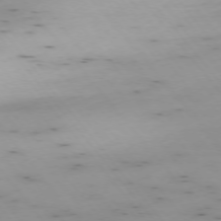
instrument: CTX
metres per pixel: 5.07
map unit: Hpe
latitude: -75.2376
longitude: 3.9178
